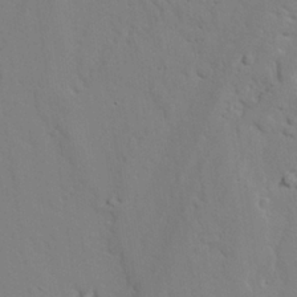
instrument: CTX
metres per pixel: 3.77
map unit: lAvf
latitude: 26.2145
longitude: -110.1767
